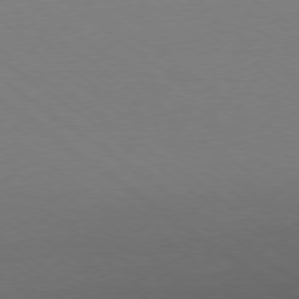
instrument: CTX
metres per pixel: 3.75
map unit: Ap
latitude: -78.6896
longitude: -95.0081
